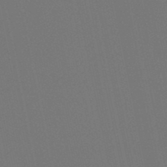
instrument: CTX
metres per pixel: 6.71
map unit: lHb
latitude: -51.3132
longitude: 80.1417
